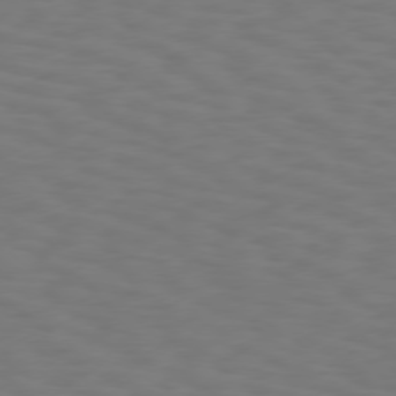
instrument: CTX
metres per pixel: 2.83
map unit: Hpe
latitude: 75.7072
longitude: -133.6127
